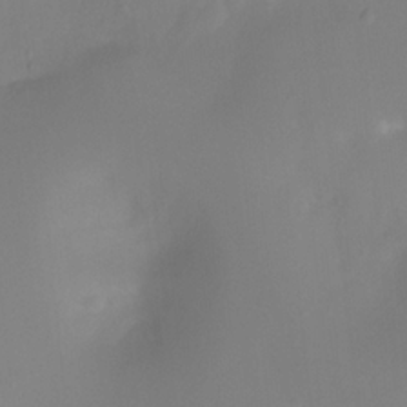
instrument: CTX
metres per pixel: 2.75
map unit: Ht
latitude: -11.6155
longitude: -46.0633
